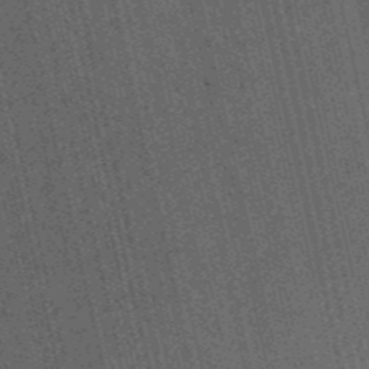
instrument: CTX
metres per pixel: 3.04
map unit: HNb
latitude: -53.5588
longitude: -37.9528
